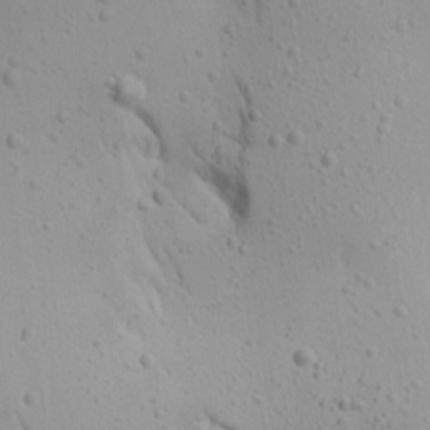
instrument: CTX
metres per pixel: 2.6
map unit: Aa
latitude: 13.0270
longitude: -142.6113
